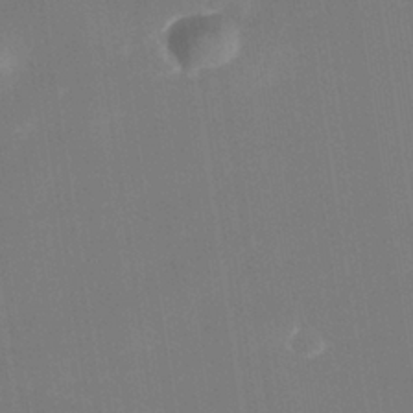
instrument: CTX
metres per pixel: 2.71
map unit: Nhe
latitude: -38.4062
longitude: -119.1214
